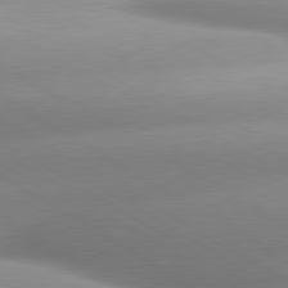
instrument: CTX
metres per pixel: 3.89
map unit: lApd
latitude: 80.0255
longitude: -157.4237
